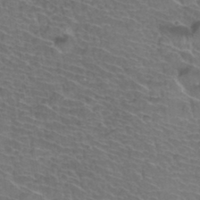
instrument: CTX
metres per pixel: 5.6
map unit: Hto
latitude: 35.5371
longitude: -44.5168
